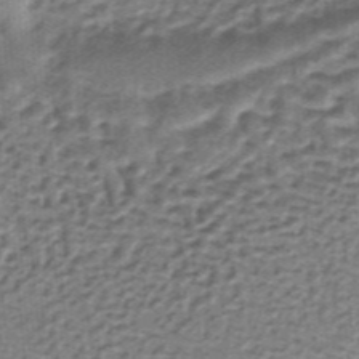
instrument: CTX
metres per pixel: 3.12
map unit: lHb
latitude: -36.6707
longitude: 60.3306
